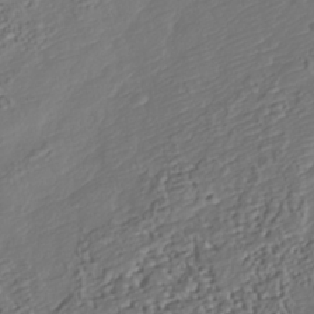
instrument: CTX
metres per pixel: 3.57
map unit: Nhu
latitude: -37.7666
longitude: -80.8002
